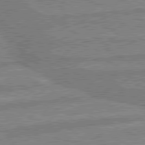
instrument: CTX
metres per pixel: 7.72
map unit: lApd
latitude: 80.1200
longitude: -171.7638
